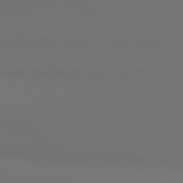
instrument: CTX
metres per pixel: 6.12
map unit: lApd
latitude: 81.1214
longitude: 152.2928
